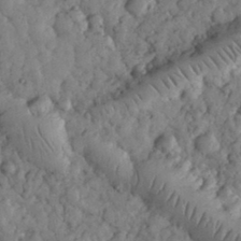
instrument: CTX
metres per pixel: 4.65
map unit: eHh
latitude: 33.4993
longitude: -69.3482
